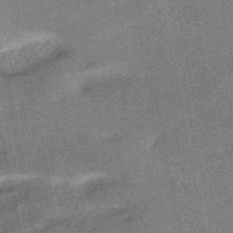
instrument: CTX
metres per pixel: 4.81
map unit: HNb
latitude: -52.8030
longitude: -49.4048
